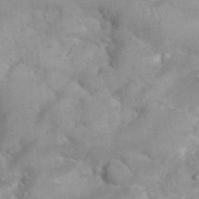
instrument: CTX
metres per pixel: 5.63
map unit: eHh
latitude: 35.4048
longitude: -62.4412
